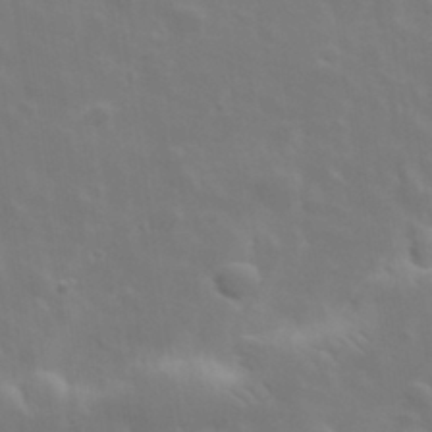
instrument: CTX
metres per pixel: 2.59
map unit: lHvf
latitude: 33.5560
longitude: -82.7057
